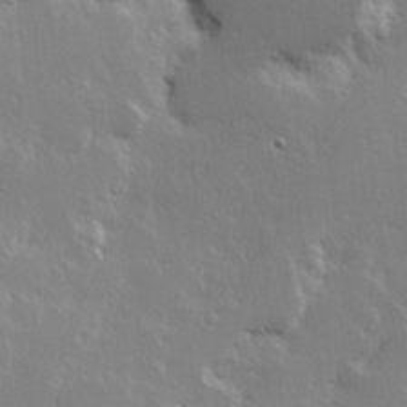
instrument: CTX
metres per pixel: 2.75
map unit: Hve
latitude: 23.8394
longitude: 145.7667
